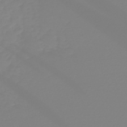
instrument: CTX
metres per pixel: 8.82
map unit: HNb
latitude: -45.3510
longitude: 56.0661
